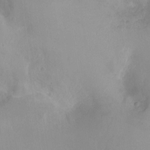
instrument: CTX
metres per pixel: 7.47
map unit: Ht
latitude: -16.6897
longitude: -44.7624
